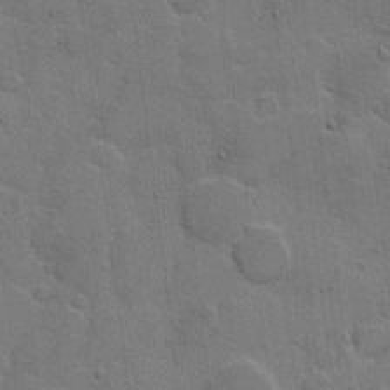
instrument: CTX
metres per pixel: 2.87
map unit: Hto
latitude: 5.4237
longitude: -61.7260
